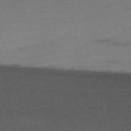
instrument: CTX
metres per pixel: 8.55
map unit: Ap
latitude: -76.4629
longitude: -72.6491
